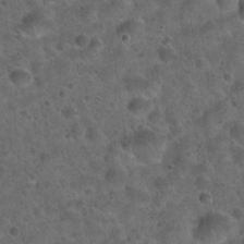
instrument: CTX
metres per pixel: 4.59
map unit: Hto
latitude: 22.2145
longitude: -53.1970
